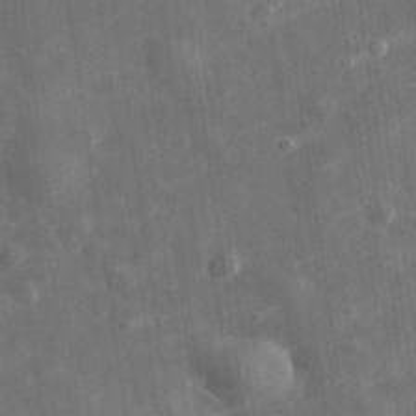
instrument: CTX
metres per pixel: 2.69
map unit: eHh
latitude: 31.9717
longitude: -78.2712
